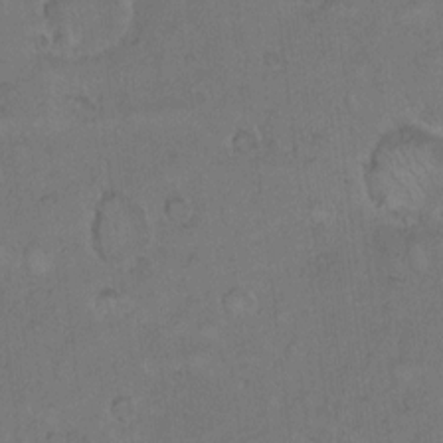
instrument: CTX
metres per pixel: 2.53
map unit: Hto
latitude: 9.8206
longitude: -60.3278
